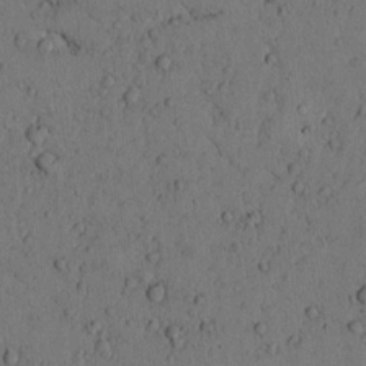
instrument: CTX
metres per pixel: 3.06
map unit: lAvf
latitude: 4.4979
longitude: 159.2564
